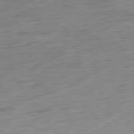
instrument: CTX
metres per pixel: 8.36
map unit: Hpe
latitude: -80.3118
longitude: 24.1984
